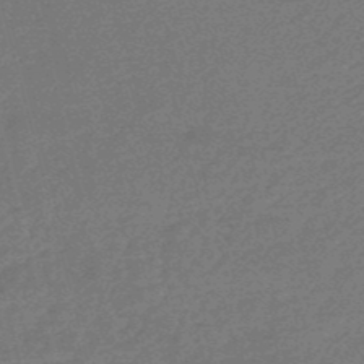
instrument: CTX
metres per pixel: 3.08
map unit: eHb
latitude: -48.9731
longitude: 87.1998
